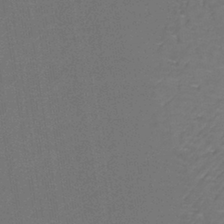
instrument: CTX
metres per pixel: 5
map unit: lHb
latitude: -38.4062
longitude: 60.9731
